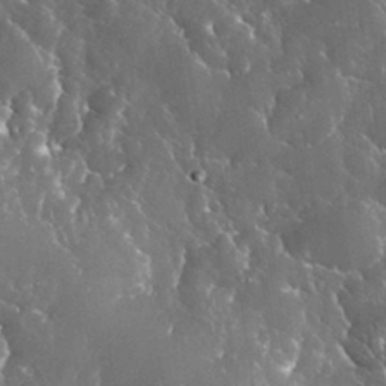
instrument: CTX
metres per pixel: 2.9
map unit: eHh
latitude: 34.0822
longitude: -62.7624
